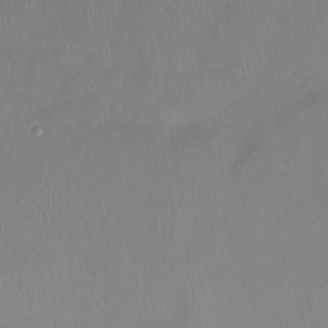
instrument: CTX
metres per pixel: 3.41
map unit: Ht
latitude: -15.2943
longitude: -44.7057
